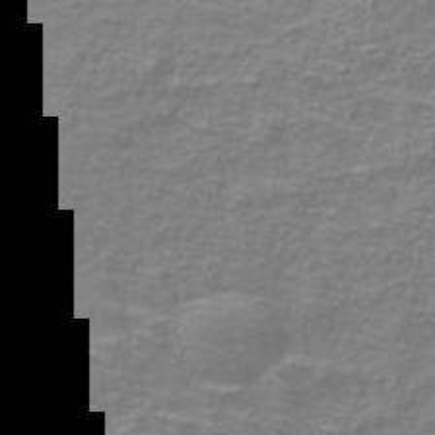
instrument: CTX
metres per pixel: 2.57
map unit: lHb
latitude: -40.1228
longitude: 58.0660
